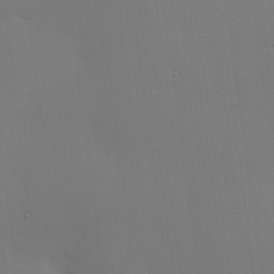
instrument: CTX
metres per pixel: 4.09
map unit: lHvf
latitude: 24.5167
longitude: 140.9164
